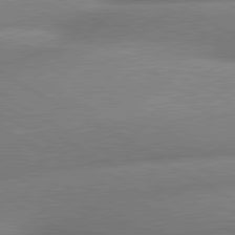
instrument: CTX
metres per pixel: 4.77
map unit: lApd
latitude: 80.3089
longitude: -163.3482
